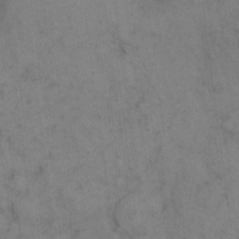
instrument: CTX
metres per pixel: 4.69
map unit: eHh
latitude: 9.6883
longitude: -63.1970
